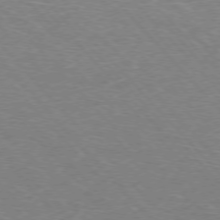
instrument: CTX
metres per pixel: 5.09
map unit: Hpe
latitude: -76.6518
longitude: -12.7058
